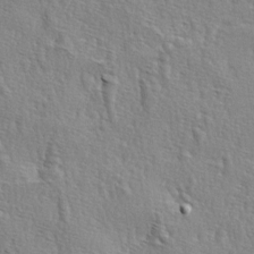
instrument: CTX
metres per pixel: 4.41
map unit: lAa
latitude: -4.3306
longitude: -121.9339
